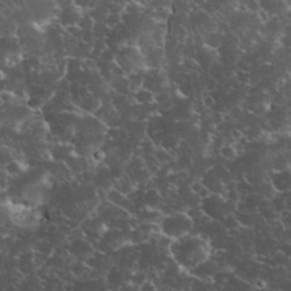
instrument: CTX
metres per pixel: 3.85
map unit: eHh
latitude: 33.8583
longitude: -65.5938
